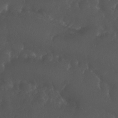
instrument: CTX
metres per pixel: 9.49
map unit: Nhu
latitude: 26.5924
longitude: -65.0836
